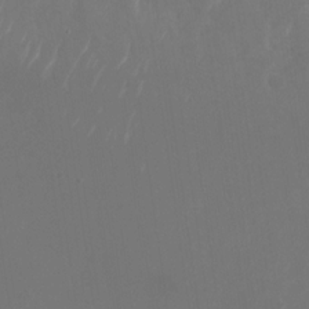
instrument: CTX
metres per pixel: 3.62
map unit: Nhu
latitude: -28.5574
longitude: -69.8583
